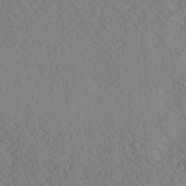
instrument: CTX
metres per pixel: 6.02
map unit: Aa
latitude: 24.2333
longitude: -134.0633
